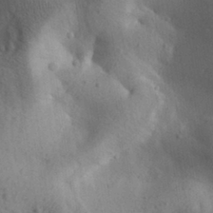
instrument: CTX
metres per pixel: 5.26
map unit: Aa
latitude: 29.6883
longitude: -145.0836
